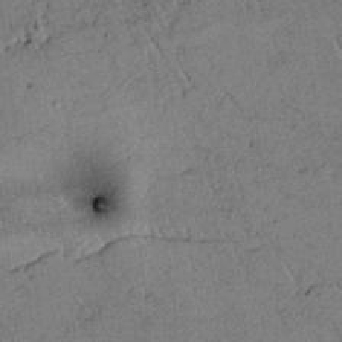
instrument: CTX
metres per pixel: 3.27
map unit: lAvf
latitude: 4.7057
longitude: 159.0675
